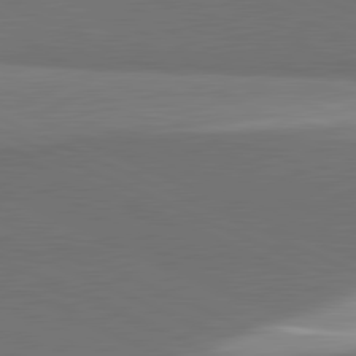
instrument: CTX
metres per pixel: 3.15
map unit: lApd
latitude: 81.7261
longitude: 153.6155
